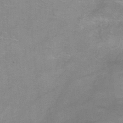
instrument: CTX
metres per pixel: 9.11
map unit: Ht
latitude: 0.3089
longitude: -33.0081
